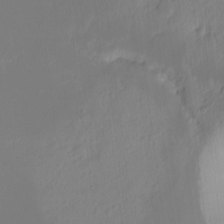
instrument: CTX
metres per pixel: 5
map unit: Hto
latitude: -7.5588
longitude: -47.1026
